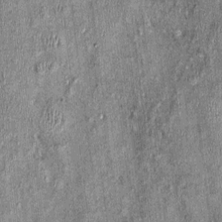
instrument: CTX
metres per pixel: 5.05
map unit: Nhu
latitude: -0.3118
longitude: -15.1970
